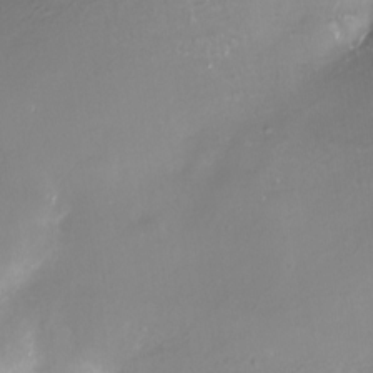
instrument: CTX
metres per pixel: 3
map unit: Nhe
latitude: -28.1417
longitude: -109.6505
